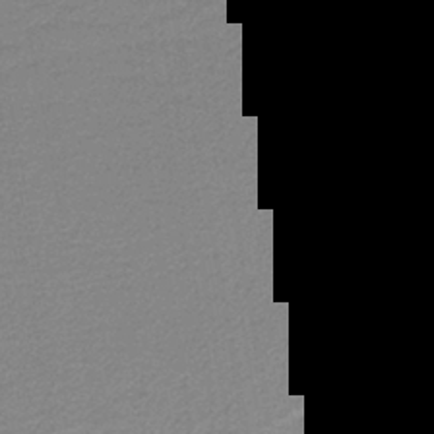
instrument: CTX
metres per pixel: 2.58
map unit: lHb
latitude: -40.7841
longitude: 53.7666
